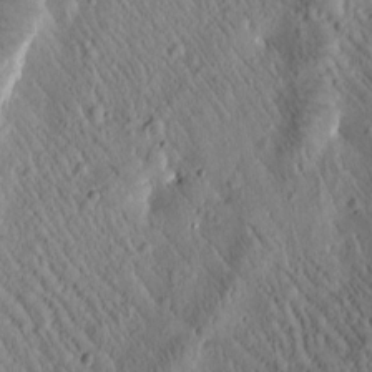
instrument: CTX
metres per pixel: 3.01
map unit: Htu
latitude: -1.3888
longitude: 171.5021
